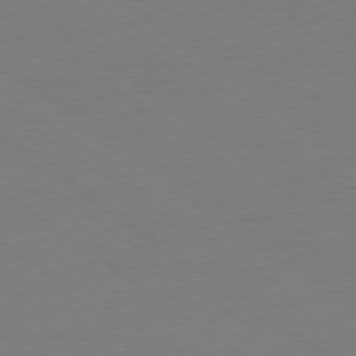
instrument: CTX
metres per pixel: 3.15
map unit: Ap
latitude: -79.2754
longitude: -98.5167
